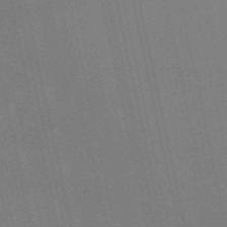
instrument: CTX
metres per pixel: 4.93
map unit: HNb
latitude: -55.1242
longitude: -41.5371
